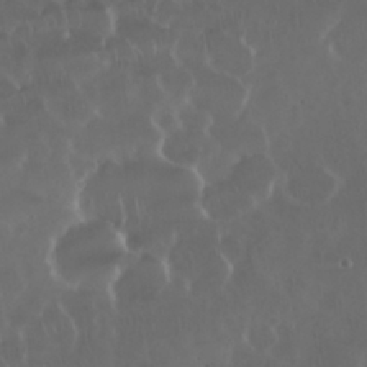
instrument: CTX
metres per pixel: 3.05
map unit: Nhu
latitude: 29.6505
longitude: -59.3482
